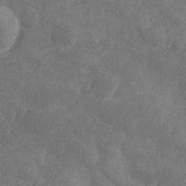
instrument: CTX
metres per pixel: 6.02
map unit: Ave
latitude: 10.5735
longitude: -105.9528
